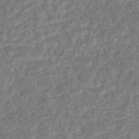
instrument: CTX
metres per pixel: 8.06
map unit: HNhu
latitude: -44.6519
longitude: 101.5210
